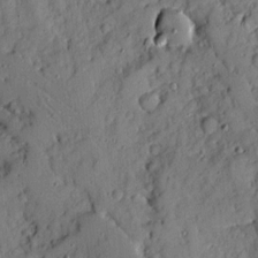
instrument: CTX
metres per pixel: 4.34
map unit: Ave
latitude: 10.1389
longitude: -101.7828
